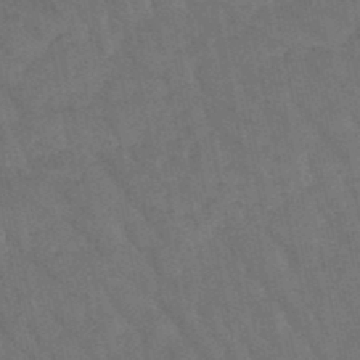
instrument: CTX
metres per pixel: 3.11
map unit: lHb
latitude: -47.6155
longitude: 70.0661
